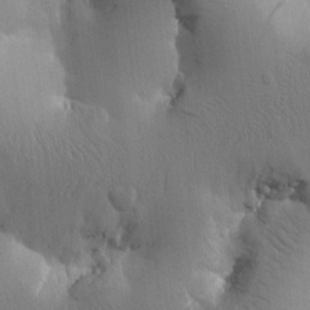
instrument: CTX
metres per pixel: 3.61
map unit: Htu
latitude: -0.1417
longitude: 172.1606
